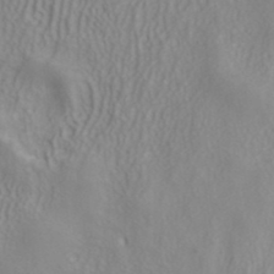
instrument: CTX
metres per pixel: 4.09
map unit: ANa
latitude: 38.2900
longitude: 23.1998
